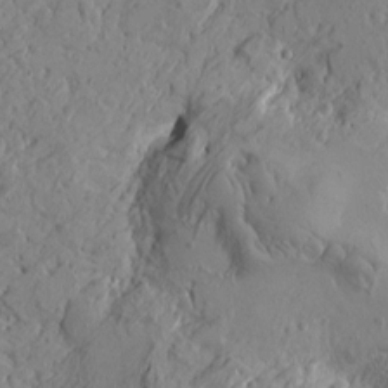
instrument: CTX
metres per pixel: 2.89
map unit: Htu
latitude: -4.0850
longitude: -176.8380
